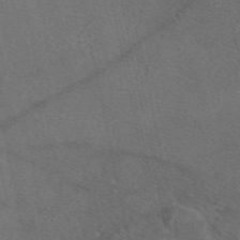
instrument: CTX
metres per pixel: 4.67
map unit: eAb
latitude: 47.9150
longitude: 111.2942
